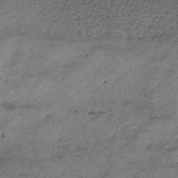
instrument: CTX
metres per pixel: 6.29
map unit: eHh
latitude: -42.2928
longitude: 119.8044
